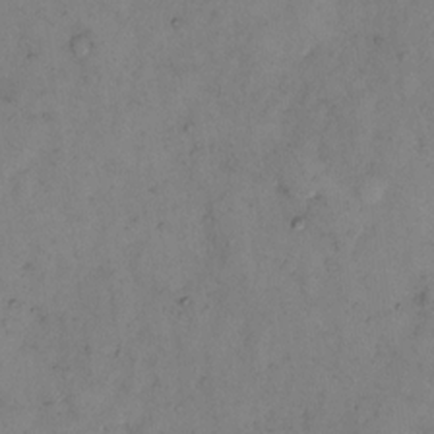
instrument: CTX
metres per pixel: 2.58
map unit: eHh
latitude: 9.9150
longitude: -62.5357
